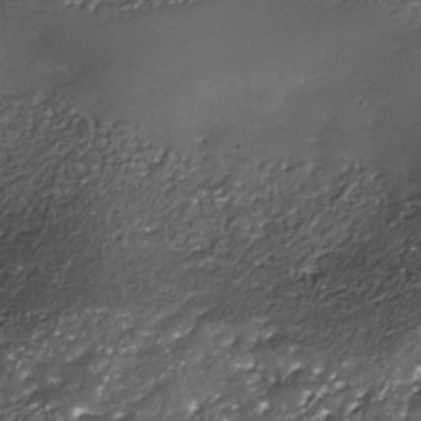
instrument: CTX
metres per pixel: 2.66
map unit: Nhe
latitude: -35.6911
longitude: -87.6505
